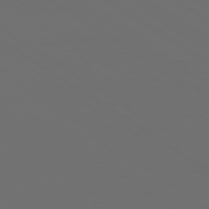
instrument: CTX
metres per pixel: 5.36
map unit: Ap
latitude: -79.4454
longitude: -93.0836
